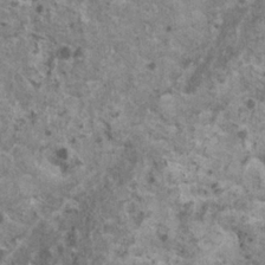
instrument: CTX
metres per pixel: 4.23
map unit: HNhu
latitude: 1.9717
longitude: 4.5762
